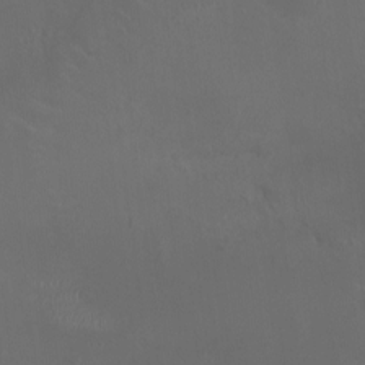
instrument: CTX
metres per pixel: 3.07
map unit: HNhu
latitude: 0.3845
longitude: -2.4790
